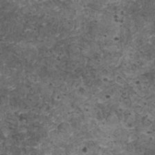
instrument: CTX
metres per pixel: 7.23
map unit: HNhu
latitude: 3.1403
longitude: 4.0661
